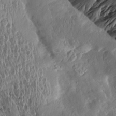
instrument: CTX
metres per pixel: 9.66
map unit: Aa
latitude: 13.8961
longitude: -143.5560
